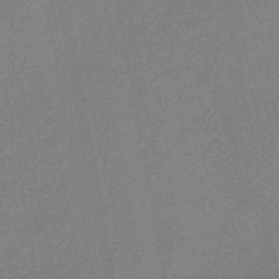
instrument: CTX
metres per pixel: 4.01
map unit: HNb
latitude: -47.4832
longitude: -39.5749
